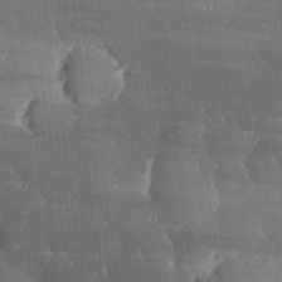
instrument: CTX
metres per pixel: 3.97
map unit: eHh
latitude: 29.6694
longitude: -82.0633
